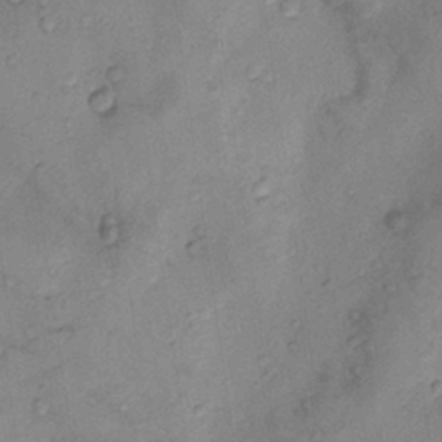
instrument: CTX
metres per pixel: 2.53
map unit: Nhu
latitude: 9.2159
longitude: -25.6693
